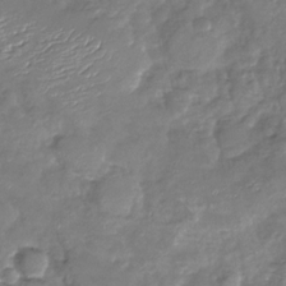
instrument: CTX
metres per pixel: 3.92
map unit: Nhu
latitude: -26.7652
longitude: -57.1970
